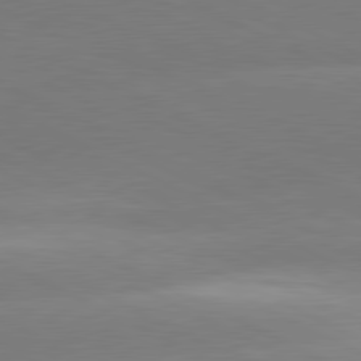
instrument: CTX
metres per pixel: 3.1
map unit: lApd
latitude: 80.9892
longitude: -151.6882
